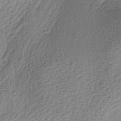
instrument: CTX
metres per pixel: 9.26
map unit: lAa
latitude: -3.4265
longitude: -128.5923
